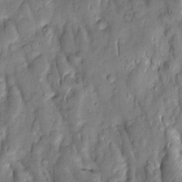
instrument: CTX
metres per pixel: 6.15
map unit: Htu
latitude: 0.5923
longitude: 148.9731
